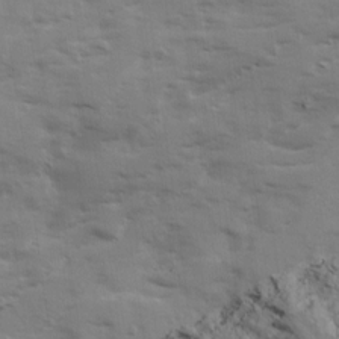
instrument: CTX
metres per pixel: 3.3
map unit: Ave
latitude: 13.2159
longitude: -102.9325
